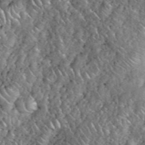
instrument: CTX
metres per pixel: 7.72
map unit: eHh
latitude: 38.1956
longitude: -58.9514
